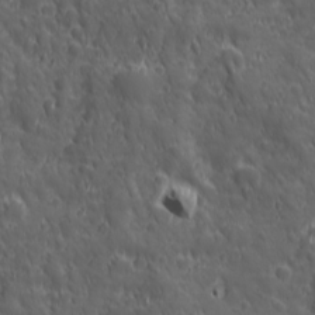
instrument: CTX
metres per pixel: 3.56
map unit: Ave
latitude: 19.2915
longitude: -132.8758
